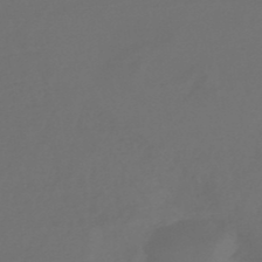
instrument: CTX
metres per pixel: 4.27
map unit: lHb
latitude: -47.6533
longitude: 65.6155
